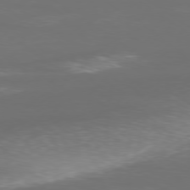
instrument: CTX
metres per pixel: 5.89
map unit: Ap
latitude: -78.6896
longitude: -93.1781
